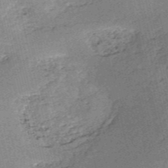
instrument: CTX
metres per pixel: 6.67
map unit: HNb
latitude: -53.5210
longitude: -40.2711
